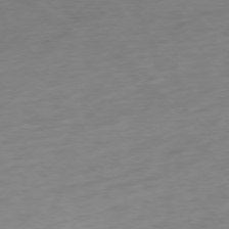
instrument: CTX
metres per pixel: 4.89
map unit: Ap
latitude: -77.5210
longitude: -77.2915
